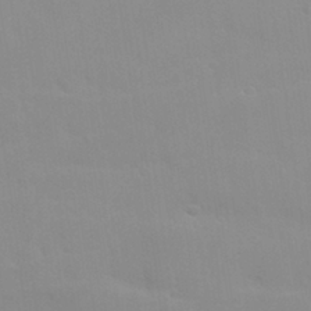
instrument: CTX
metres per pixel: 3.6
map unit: Nhu
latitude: 27.2726
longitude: -54.2522
